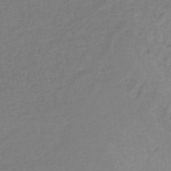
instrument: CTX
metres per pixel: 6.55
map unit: HNb
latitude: -45.4454
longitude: -45.7638
